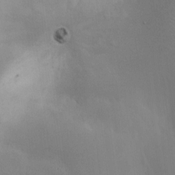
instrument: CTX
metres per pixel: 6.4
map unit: HNhu
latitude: 7.3860
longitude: -0.4223
